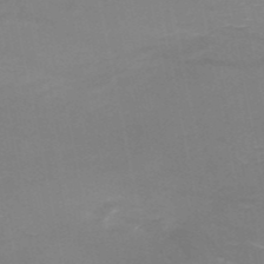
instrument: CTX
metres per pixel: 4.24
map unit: HNb
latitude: -51.5399
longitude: -43.1781
